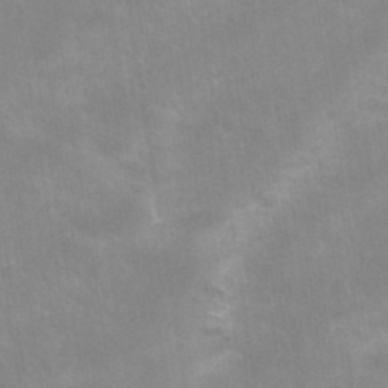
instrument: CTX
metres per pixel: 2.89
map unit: Hto
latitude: 39.0080
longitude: -42.1767
